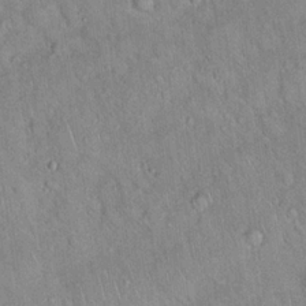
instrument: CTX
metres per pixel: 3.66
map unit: Hto
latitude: 18.5168
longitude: -52.6869
